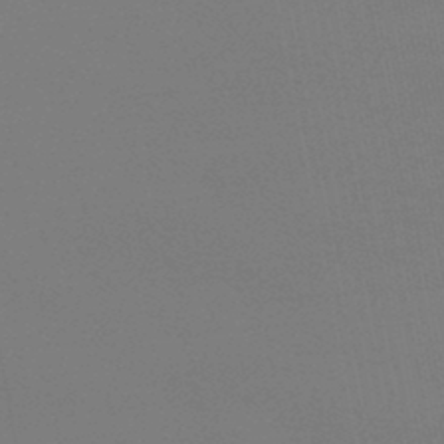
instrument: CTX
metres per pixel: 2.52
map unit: lHb
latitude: -46.7085
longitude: 69.4454
